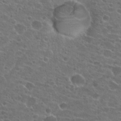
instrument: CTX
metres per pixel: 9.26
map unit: Hto
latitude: 22.0255
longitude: -41.0647
